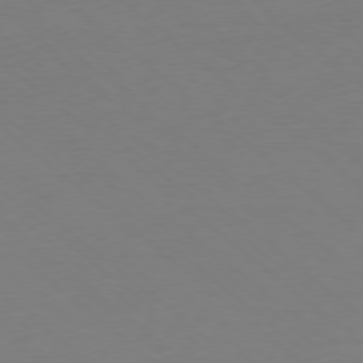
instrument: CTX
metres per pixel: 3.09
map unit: Ap
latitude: -78.5007
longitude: -56.8380
